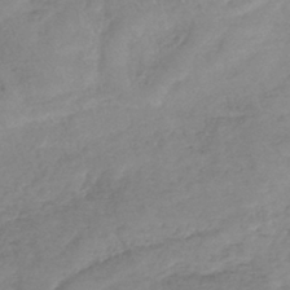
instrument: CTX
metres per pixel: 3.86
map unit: lHb
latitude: -40.7085
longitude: 68.6707
